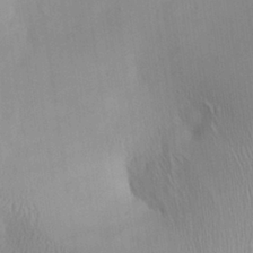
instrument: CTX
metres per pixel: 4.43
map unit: Aa
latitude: 26.5735
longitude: -137.2537
